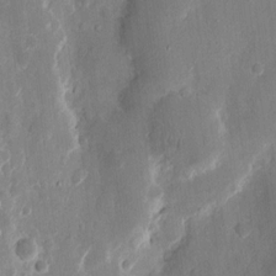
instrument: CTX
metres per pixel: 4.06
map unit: eHh
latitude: 12.2523
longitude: -71.7827
